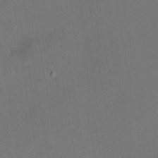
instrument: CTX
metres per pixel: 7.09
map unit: HNhu
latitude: 5.4426
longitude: 14.3118
